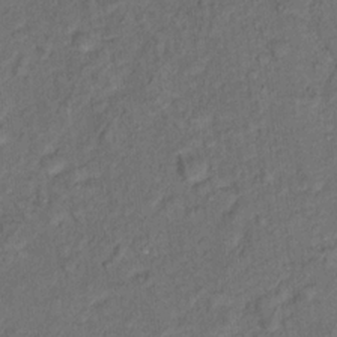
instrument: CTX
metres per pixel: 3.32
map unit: Hto
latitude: 15.6316
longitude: -31.1781
